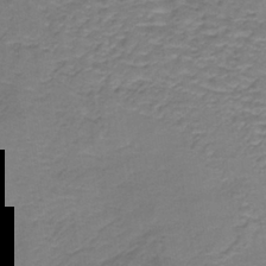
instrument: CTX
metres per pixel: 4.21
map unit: lHb
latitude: -38.4440
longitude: 60.5574
